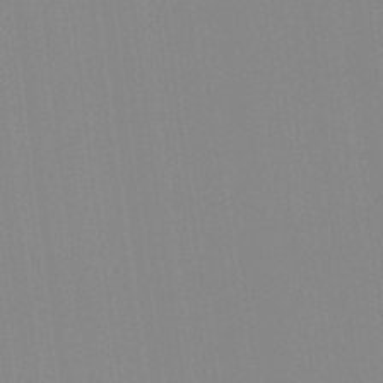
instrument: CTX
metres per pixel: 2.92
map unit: Hto
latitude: -8.0283
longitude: -48.4034
